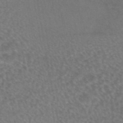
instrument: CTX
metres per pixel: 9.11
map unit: eAb
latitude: 45.3104
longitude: 114.4440
